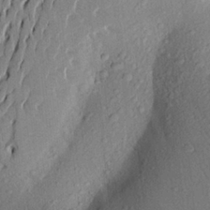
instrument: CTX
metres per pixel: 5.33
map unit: Aa
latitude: 24.1577
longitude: -148.0255
